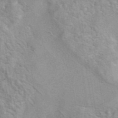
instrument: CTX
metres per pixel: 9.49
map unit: eAb
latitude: 41.7638
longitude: 107.3132
